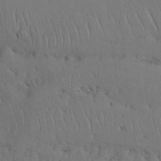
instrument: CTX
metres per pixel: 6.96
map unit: Nhu
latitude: 26.0633
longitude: -70.8191
